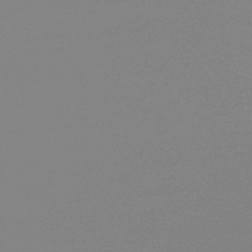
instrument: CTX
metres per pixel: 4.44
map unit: lHb
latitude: -48.7463
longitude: 69.7099
